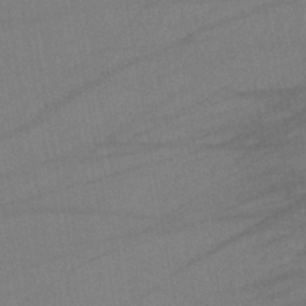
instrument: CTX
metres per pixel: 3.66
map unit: lHb
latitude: -41.8989
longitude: 68.1983
